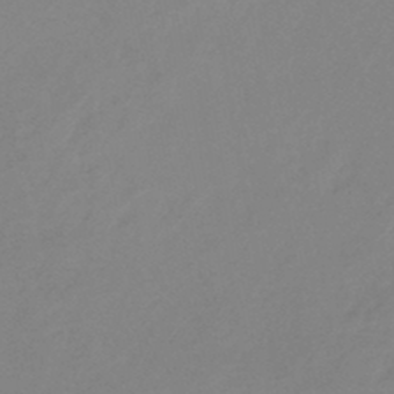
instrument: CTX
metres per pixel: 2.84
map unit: eHb
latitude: -46.1039
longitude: 85.7666
